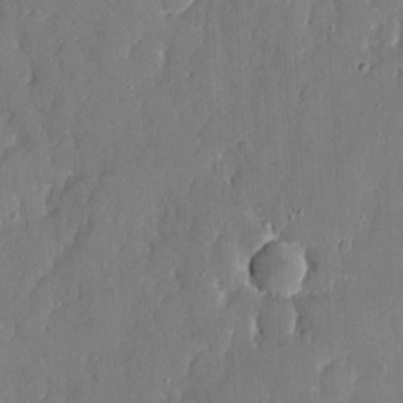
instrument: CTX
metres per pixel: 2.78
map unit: eHh
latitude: 6.4034
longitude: -68.8947
